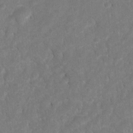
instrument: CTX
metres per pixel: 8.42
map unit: Hto
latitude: 3.0458
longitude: -35.9528
